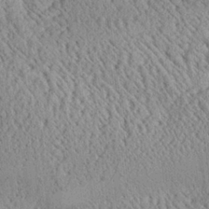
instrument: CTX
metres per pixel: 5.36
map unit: Aa
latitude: 25.0269
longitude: -134.5168
